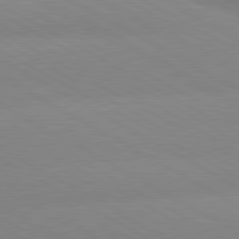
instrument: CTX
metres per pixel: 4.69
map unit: lApd
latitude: 80.3089
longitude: -153.5749
